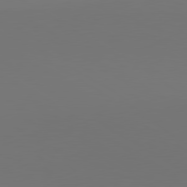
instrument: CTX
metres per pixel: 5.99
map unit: lApd
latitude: 80.3467
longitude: 155.5588
